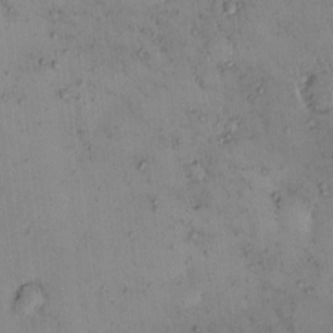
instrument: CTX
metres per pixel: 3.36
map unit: eHh
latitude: 0.0255
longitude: 17.6722
